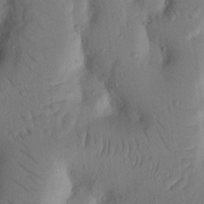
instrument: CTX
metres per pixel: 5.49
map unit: Nhu
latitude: 18.6301
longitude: -76.6490
